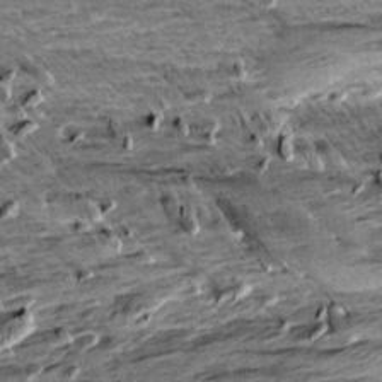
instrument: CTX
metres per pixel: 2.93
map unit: Aa
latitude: 9.5938
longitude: -141.3670
